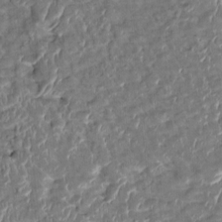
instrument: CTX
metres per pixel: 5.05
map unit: HNhu
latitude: 3.7827
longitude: -7.8205
